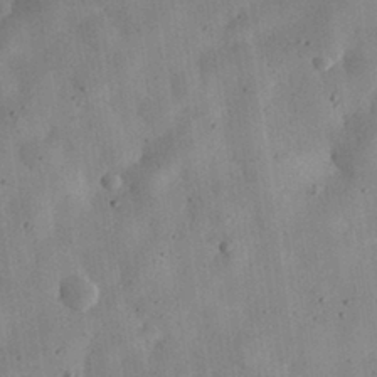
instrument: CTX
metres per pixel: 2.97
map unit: eHh
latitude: 31.5749
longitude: -75.7450
